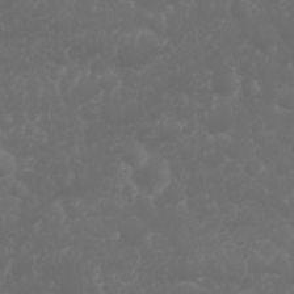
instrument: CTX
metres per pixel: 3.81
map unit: Nhu
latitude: 23.3859
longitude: -61.5938
